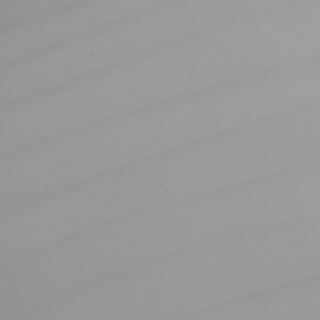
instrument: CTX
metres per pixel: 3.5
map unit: Nhu
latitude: -5.8233
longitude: -93.3103
